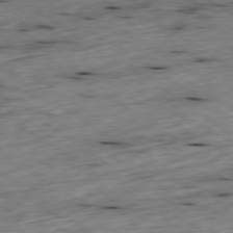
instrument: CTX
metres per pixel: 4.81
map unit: Ap
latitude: -79.4076
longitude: -89.2915
